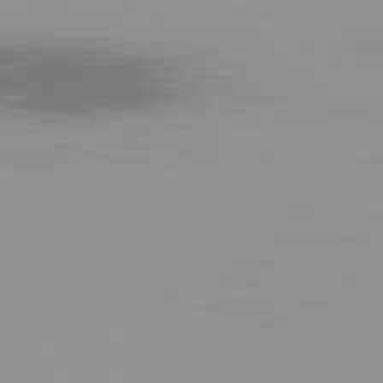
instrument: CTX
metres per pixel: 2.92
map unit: Ap
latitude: -79.0864
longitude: -69.5749
